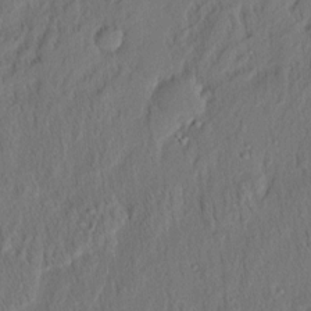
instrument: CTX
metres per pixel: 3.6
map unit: eHh
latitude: 5.5182
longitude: -76.8380
